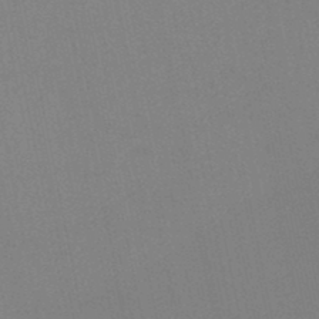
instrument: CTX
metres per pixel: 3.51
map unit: HNb
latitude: -45.1998
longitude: 55.8234
